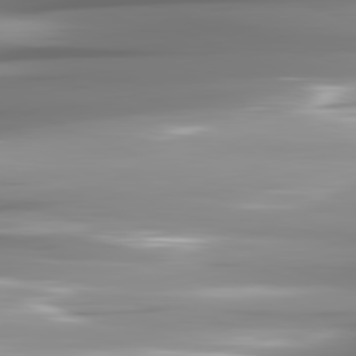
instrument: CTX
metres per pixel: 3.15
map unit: lApd
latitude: 81.7639
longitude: -142.7057
